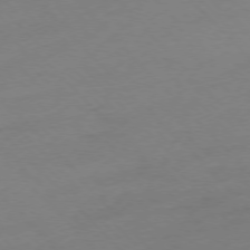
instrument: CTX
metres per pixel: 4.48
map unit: Ap
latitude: -77.1809
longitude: -63.6883
